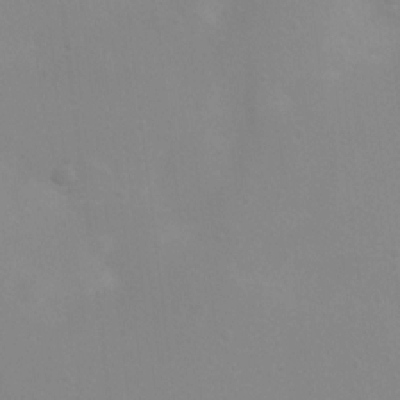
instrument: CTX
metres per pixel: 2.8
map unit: Nhu
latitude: 3.4615
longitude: -25.3103
